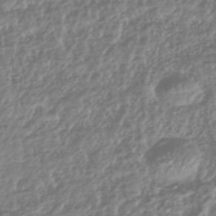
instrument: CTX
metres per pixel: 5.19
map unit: HNhu
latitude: -44.2362
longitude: 97.9556
